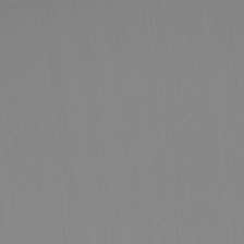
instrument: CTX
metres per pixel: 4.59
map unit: Hto
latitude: -8.0850
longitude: -49.2915
